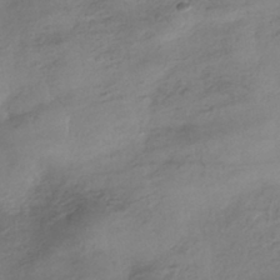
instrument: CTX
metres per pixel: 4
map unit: HNhu
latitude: -41.0675
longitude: 99.3321
